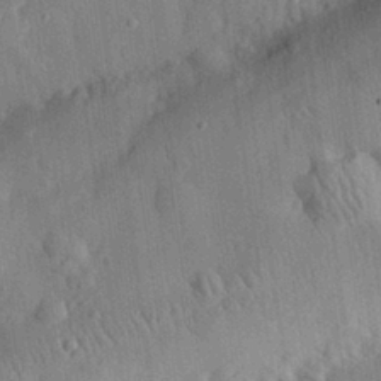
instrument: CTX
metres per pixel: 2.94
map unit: eHh
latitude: 29.0836
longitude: -77.0836
